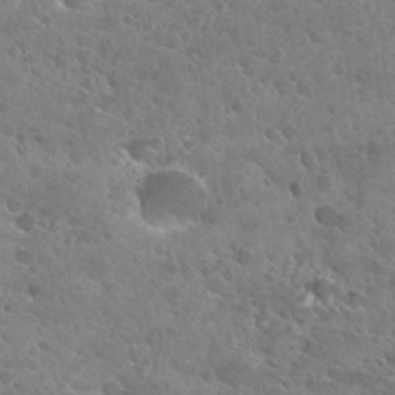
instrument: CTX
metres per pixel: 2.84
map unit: Hto
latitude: 29.1025
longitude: -39.1970
